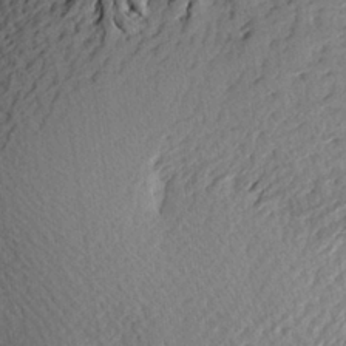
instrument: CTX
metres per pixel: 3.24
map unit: Aa
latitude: 24.2333
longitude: -150.0822
